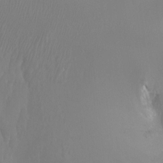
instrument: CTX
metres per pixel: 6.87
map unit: Ht
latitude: -3.5021
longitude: -26.1767
